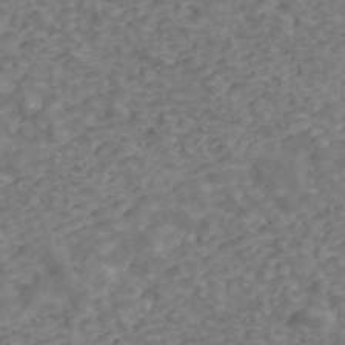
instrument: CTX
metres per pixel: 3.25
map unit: ANa
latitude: 43.9339
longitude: 28.9164
